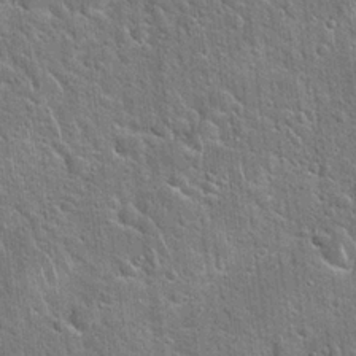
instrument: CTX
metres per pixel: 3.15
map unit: Hto
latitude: 21.2726
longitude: -51.5749
